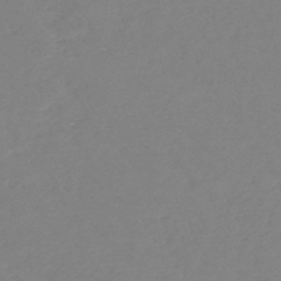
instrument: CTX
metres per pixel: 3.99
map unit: HNb
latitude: -49.1620
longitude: -44.1578
